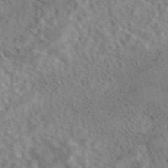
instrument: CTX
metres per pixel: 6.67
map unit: eAb
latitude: 43.2726
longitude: 108.3306
